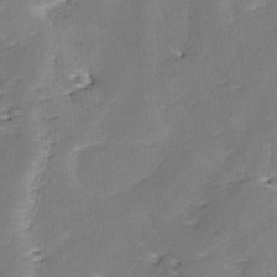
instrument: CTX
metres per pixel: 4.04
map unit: lAa
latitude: -10.9920
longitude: -125.3103
